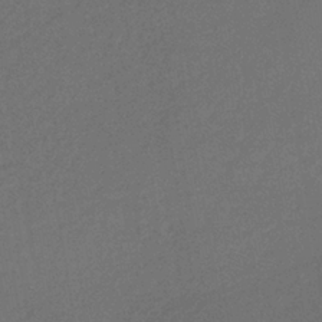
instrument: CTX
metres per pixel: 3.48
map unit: lHb
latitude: -38.1984
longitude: 69.3509
